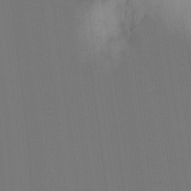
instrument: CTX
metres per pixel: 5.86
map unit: Ht
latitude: -4.5007
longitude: -27.1970
